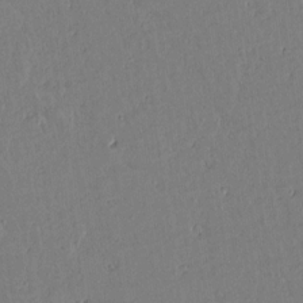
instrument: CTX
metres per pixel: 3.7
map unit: lAvf
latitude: 14.6113
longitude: -127.1970
